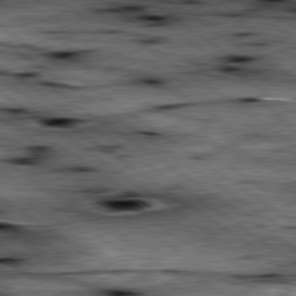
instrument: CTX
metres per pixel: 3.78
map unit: lApd
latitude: 79.8017
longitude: -48.4223
